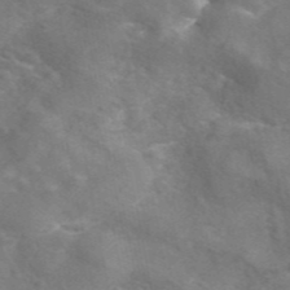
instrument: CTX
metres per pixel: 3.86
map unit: eAb
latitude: 45.7638
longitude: 120.0472
